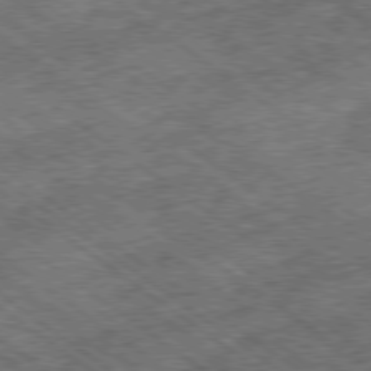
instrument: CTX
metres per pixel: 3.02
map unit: Ap
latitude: -79.5021
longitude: -50.8569
